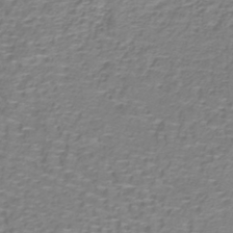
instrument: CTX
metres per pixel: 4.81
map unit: lHb
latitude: -40.3495
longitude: 59.0486
